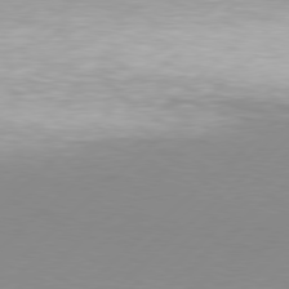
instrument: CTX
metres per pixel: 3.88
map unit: Hpe
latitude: 77.9339
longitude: -131.2915
